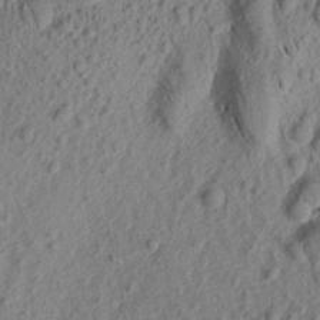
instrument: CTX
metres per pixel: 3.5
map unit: Aa
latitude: 18.1955
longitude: -145.3859
